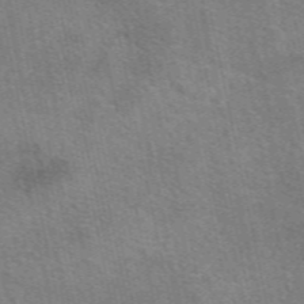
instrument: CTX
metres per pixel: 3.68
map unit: eAb
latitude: 50.9513
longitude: 111.9367
